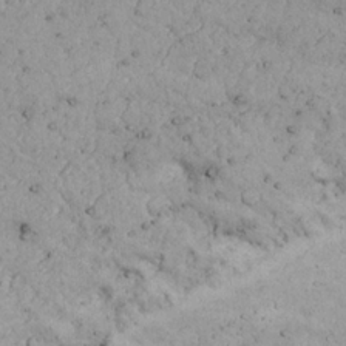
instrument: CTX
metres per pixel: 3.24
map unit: Nhu
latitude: 22.1011
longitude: -69.6505
